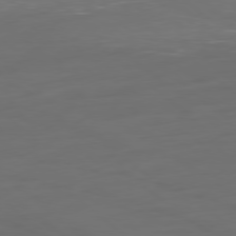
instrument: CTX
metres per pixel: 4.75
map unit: Ap
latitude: -79.2942
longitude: -61.1970
